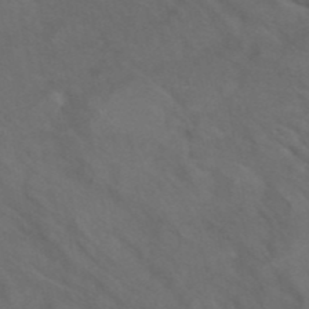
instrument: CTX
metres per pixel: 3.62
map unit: ANa
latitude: 42.2334
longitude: 14.4818
